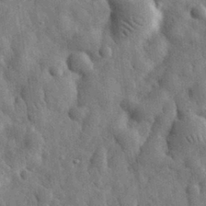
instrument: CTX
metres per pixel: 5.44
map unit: eHh
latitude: 31.8395
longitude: -73.2915
